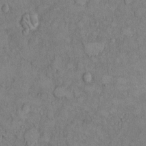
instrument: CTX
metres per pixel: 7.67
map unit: Hto
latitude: 9.1781
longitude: -59.4804
